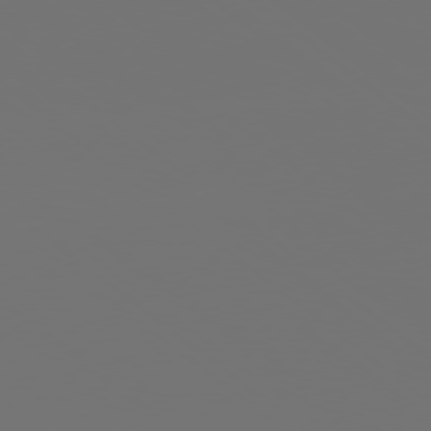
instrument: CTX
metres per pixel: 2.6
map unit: Ap
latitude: -78.8597
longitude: -60.5734
